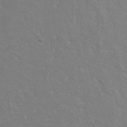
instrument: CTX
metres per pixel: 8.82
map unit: Hto
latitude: -4.2928
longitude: -35.1025
